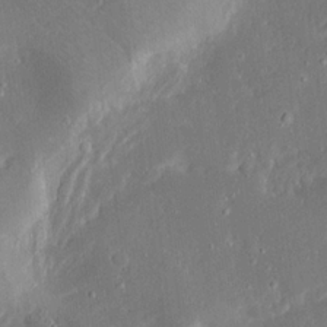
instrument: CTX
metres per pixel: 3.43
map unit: Ave
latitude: 17.6127
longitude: -140.4412
